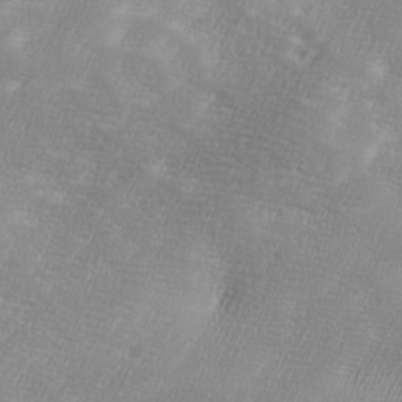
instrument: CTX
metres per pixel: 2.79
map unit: Ave
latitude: 10.0633
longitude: -106.1389
